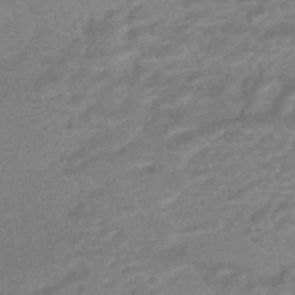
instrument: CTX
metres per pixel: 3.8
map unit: HNhu
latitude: -44.0283
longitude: 90.9353
